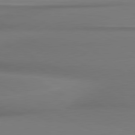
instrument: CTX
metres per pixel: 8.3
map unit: lApd
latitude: 80.8002
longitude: 177.6533
